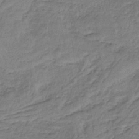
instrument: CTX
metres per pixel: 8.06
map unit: HNb
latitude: -36.1983
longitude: 57.1998
